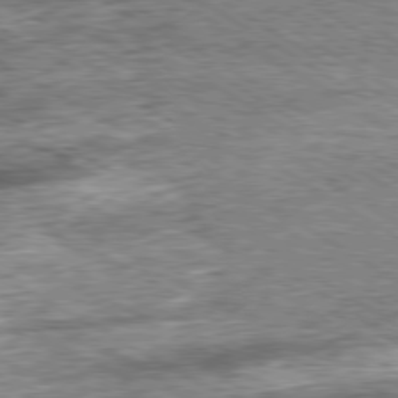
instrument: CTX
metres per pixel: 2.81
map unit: Ap
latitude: -80.3684
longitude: -88.1011
